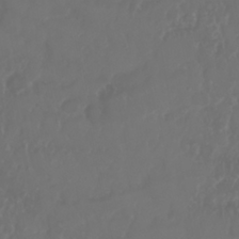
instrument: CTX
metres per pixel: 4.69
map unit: Nhu
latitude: 25.2348
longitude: -62.3656
